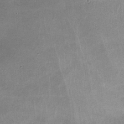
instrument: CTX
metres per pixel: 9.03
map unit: lHvf
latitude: -10.9731
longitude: -102.9325
